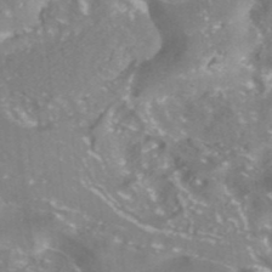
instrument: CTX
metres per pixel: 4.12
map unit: ANa
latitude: -38.1984
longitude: 97.3510
